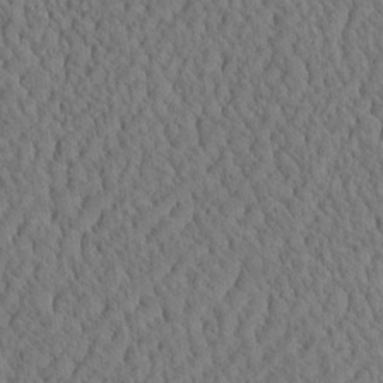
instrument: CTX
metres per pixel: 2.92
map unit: eHh
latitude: -3.3320
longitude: 15.1809
